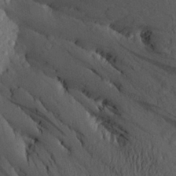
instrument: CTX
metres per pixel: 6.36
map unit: Aa
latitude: 26.3845
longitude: -144.8380
